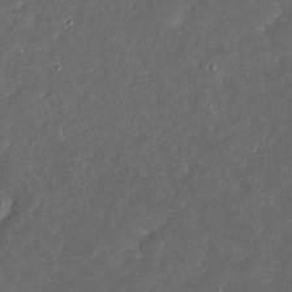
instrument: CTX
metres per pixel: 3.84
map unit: eHh
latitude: 17.4237
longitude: -73.7450
